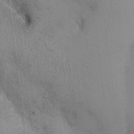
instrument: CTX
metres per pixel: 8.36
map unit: eHh
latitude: 17.4049
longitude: -63.0648
